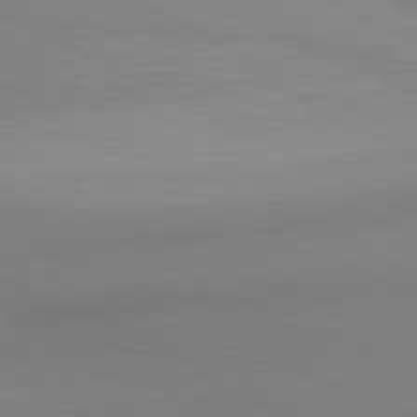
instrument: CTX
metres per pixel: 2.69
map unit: lApd
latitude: 80.7624
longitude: 134.1984
